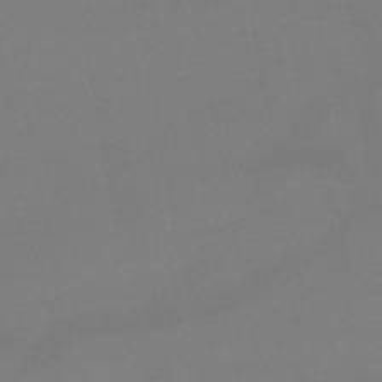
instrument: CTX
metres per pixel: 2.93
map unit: HNb
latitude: -51.8233
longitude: -42.6491
